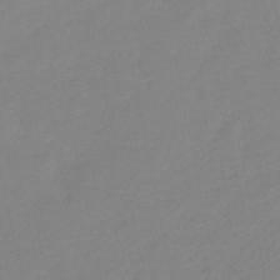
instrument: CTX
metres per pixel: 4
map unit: lHb
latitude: -49.4644
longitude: 81.0487
